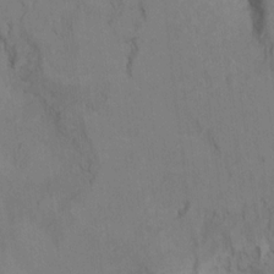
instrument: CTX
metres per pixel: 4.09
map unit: Ht
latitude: 9.8961
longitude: -32.5924
